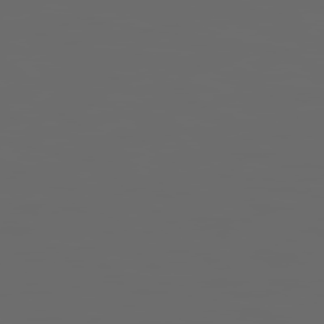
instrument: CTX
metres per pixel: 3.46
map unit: Hpe
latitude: 78.3279
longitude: 176.1795
